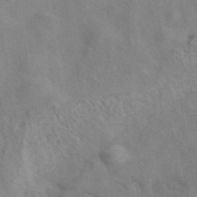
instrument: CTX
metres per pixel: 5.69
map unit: eAb
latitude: 40.7813
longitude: 108.2550
